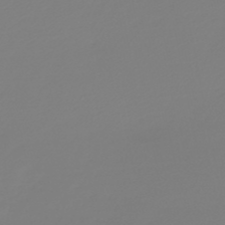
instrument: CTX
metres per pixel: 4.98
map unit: HNb
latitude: -46.0472
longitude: 56.3873
